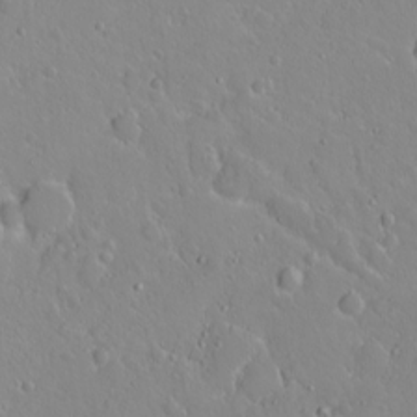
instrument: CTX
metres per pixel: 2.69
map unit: eHh
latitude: 1.9528
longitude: -54.6301
